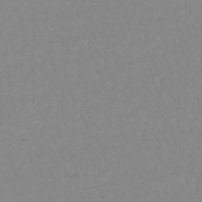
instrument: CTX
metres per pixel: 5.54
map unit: lHb
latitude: -44.7274
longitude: 62.5384
